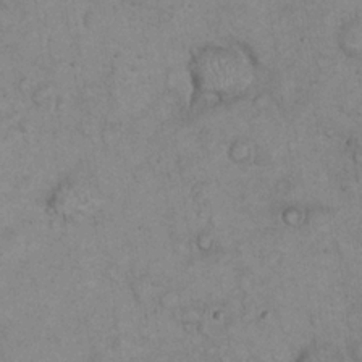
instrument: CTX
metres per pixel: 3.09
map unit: eHh
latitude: 22.6301
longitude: -58.6680
